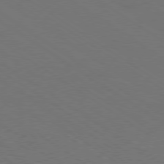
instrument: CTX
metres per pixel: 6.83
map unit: Ap
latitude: -79.8611
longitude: -66.0822
